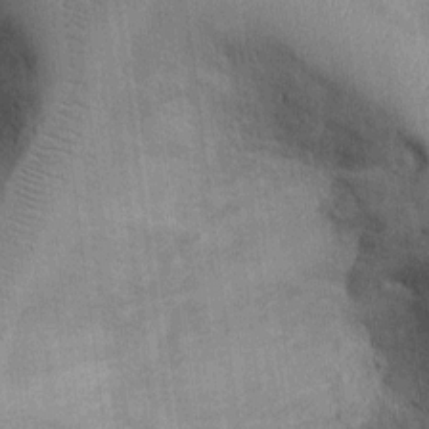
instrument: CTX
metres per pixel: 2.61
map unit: Ht
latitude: -3.3887
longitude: -14.0255
